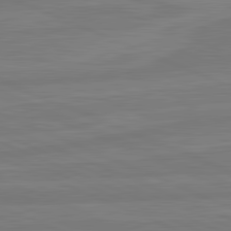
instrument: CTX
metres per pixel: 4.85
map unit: lApd
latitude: 81.9717
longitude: -173.5371
